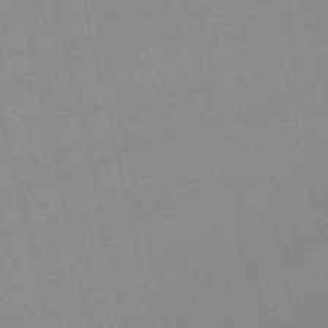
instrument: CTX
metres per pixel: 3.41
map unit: lHb
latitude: -48.9164
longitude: 70.5763
